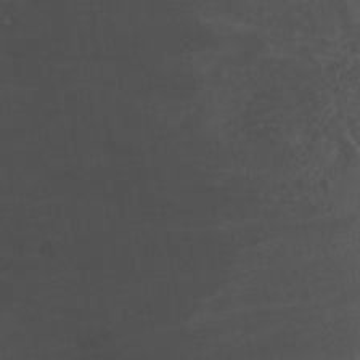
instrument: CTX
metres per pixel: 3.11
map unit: Nhu
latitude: -39.1998
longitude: -84.4034
